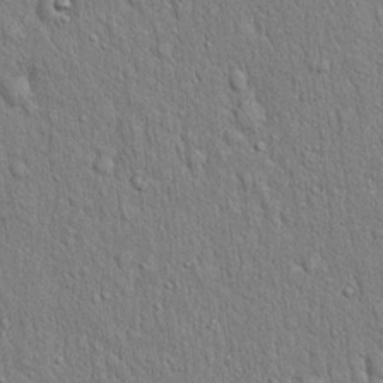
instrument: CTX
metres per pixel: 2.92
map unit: eHh
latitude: 19.5182
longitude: -61.3859
